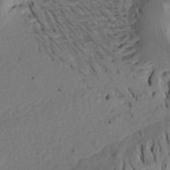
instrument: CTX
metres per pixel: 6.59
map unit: Aa
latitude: 17.8961
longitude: -144.3845
